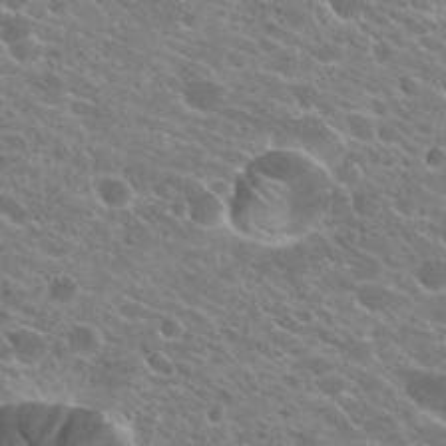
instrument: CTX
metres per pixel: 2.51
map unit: Hto
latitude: 23.8016
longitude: -37.9906
